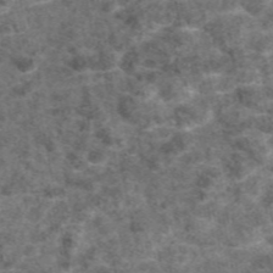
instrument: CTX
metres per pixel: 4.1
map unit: eAb
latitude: 47.5371
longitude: 108.3495
